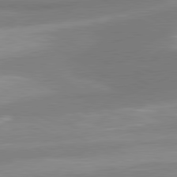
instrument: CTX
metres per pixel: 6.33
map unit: lApd
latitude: 80.4979
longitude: 176.5763
